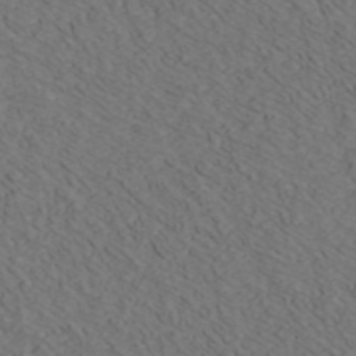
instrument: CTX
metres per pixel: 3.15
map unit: ANa
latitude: 42.6302
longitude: 30.0850
